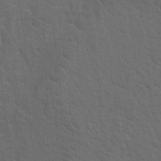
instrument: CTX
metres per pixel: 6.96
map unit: Hto
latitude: 4.1389
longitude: -31.8395
